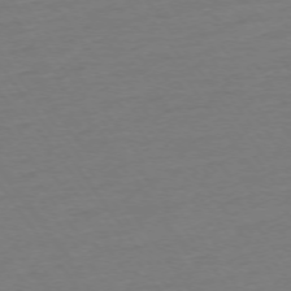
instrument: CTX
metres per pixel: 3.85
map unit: Ap
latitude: -74.9731
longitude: -80.9325
